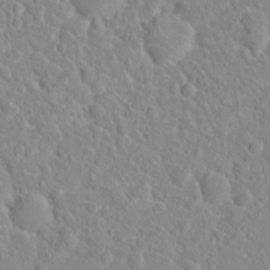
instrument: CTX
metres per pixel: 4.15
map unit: Hto
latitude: 16.1389
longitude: -39.1403
